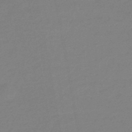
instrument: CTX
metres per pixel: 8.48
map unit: eHb
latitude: -46.0283
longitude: 88.5951
